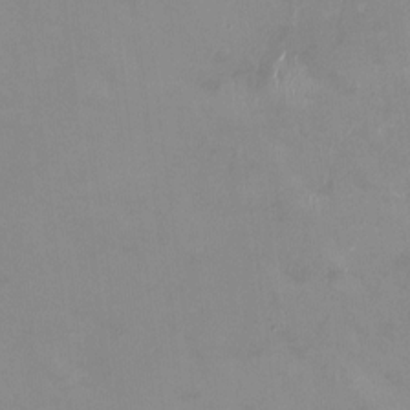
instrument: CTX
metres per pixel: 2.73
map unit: HNhu
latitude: -1.0865
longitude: -4.5924
